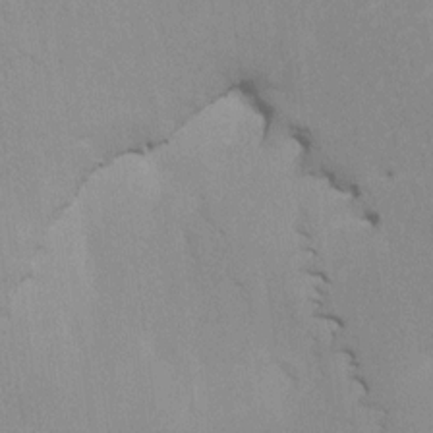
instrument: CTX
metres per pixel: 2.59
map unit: HNhu
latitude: 7.8205
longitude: -1.8205
